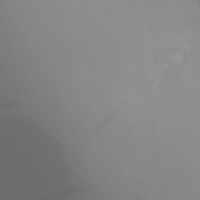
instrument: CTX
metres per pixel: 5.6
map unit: Aa
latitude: 24.1577
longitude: -136.4412
